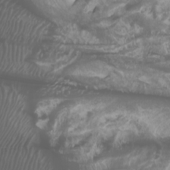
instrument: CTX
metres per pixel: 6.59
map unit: Htu
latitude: -0.9731
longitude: -77.7449
